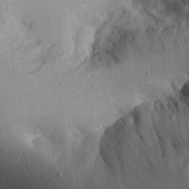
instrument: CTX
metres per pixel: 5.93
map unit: Aa
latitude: 27.5938
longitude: -134.5357
